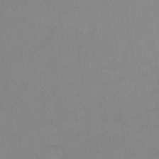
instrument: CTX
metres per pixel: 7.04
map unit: Ht
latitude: -8.0283
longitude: -38.1200
